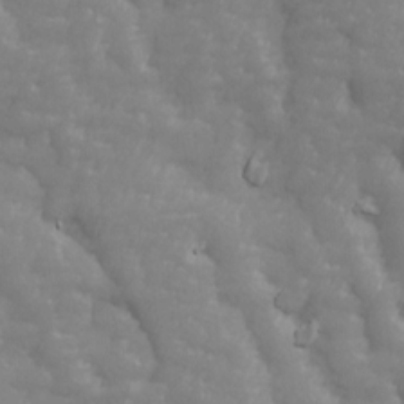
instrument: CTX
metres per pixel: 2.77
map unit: Ave
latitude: 13.8017
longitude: -105.4616
